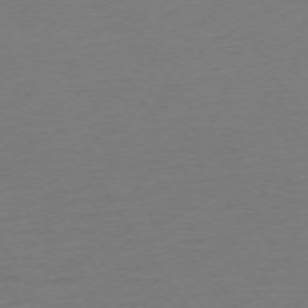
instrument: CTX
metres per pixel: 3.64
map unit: Ap
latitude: -74.1795
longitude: -85.8772
